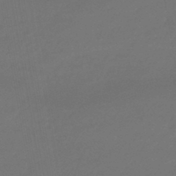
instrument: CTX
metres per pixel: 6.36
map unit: eHb
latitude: -47.4643
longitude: 88.3117
